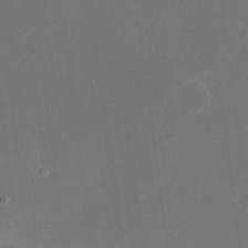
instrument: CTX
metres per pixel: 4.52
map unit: eHh
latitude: 18.9513
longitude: -70.4790
